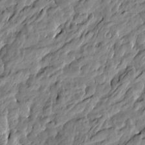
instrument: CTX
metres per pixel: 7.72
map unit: Htu
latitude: -5.3698
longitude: 177.8800
